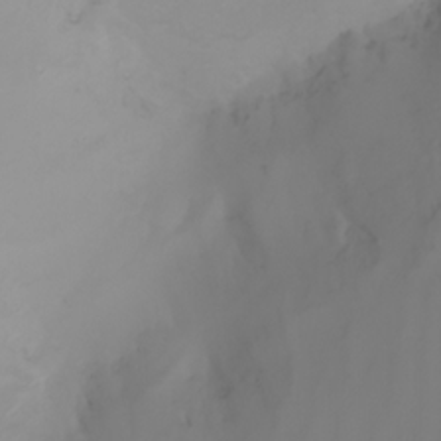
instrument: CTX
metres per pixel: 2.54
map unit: Ht
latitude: -2.7652
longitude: -62.1011
